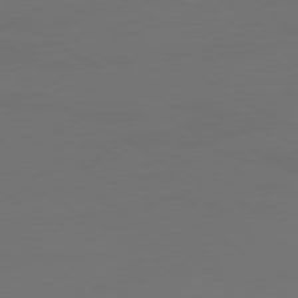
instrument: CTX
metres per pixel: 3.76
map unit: Ap
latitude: -80.5196
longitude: -60.2711
